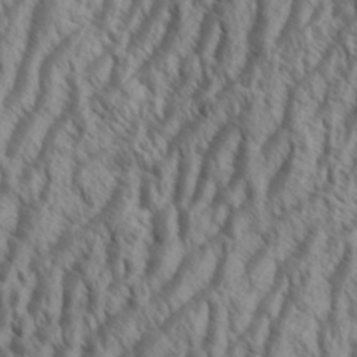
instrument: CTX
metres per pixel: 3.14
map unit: Aa
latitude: 34.1577
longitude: -138.1578
